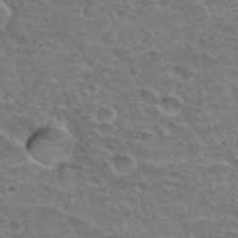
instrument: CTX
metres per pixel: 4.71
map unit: Hto
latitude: 33.6316
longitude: -44.5734
